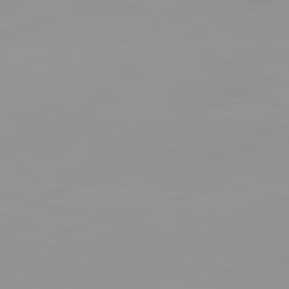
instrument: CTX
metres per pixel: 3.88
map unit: lApd
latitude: 83.2537
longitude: -135.6127
